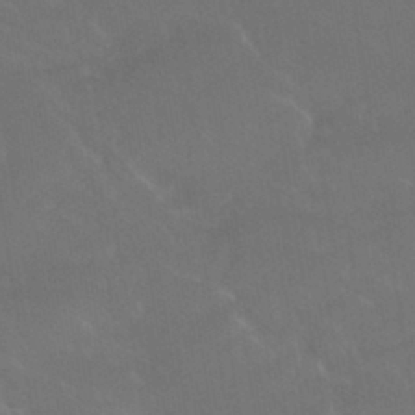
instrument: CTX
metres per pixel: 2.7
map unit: HNhu
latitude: -42.9352
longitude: 94.2550
